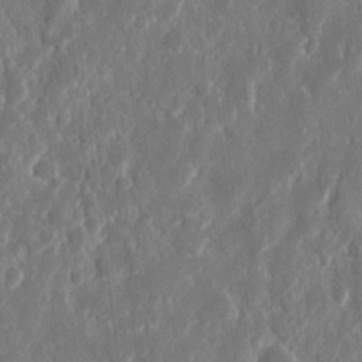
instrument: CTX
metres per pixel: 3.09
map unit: eHh
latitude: 11.4804
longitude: -71.4048
